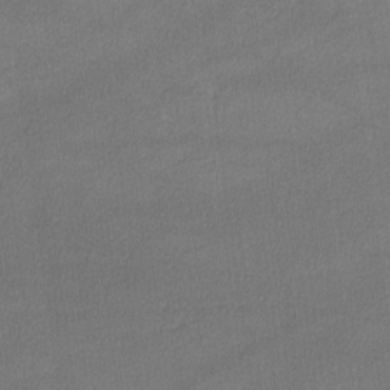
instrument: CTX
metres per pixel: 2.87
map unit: lHvf
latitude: -11.8422
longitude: -101.5182
